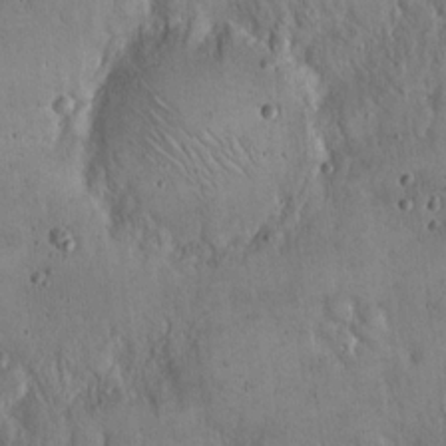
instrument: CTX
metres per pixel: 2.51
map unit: Hto
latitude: 16.2145
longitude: -59.5182
